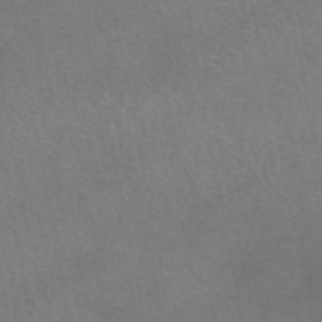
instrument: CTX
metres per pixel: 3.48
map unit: eAb
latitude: 47.3482
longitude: 102.0472
